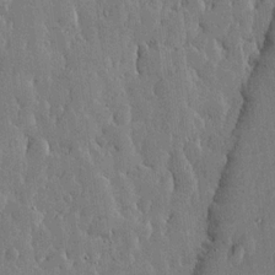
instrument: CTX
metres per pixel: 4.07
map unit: lHvf
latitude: 17.5938
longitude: -115.5938
